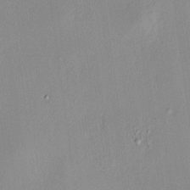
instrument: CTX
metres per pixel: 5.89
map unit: HNhu
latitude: 7.6505
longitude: 12.4818
